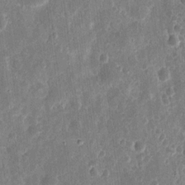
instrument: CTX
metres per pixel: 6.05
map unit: eHh
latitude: 11.2915
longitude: -72.9514
